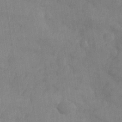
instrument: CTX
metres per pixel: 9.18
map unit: Nhe
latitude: -36.4251
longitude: -177.5560
